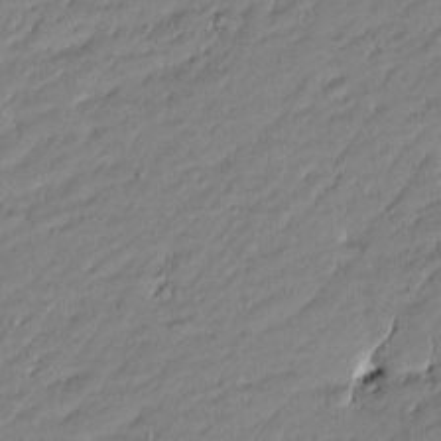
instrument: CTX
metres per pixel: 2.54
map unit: Htu
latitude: -5.5966
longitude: 176.8597
